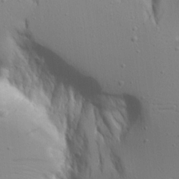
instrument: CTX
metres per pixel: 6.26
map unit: Aa
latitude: 20.1767
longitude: -124.1011
